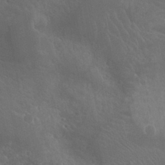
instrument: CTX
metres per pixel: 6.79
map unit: Htu
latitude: -1.5211
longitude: -76.3656
